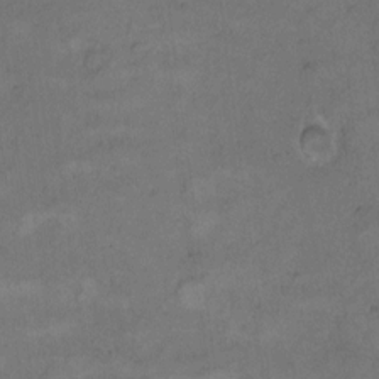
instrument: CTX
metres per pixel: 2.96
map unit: Hto
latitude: 9.0459
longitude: -60.3467
